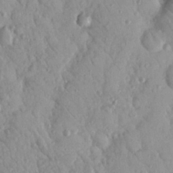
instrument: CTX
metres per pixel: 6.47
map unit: Nhu
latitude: 18.8569
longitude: -77.8394
